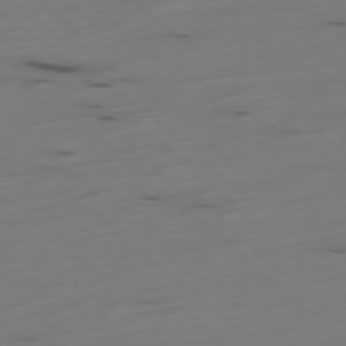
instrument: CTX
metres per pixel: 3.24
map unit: Ap
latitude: -78.5573
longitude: -61.4615
